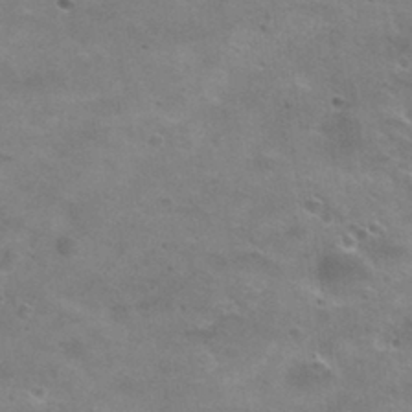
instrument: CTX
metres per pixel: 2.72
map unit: Hto
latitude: 30.9703
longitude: -47.5183
